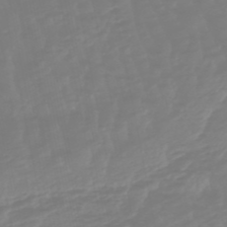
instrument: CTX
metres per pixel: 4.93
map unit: lHb
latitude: -49.8989
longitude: 82.6707
